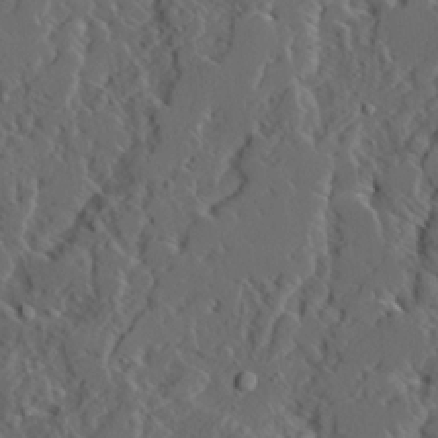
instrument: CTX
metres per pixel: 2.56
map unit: Ave
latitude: 14.5357
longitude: -136.5357
